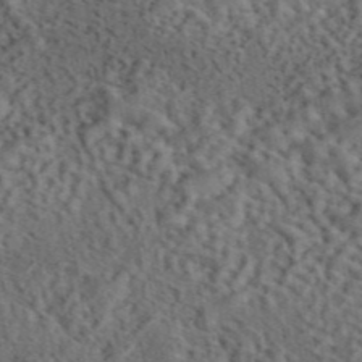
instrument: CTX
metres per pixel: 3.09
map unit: eAb
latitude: 43.8583
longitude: 109.5021
